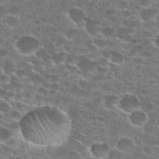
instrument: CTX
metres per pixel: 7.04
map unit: Hto
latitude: 27.7261
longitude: -47.2726
